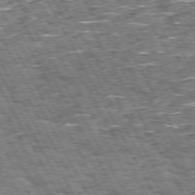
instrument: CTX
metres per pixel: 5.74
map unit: Hpe
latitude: 72.4223
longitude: -125.3481
